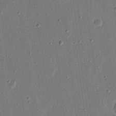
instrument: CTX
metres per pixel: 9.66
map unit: eHh
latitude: 15.3293
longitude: -69.2726
